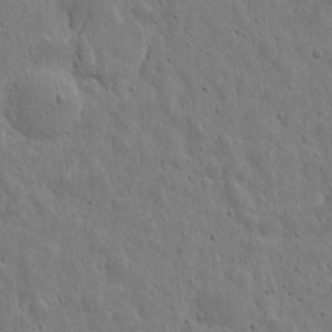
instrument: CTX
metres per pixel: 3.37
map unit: eHh
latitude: 9.9528
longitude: -73.1970
